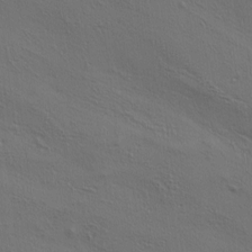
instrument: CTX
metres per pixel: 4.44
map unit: lAa
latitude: 4.6301
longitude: -112.8758
